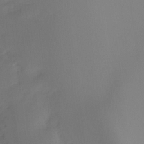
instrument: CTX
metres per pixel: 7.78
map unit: Ht
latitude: -16.6897
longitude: -45.6505
